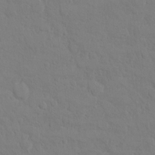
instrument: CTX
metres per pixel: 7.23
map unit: Ht
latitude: 11.5371
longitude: -33.4237
